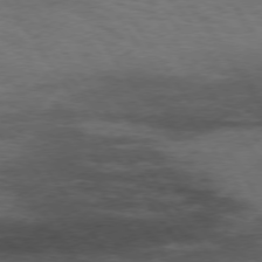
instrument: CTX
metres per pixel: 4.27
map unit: Hpe
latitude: 74.4034
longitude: -142.6869
